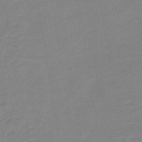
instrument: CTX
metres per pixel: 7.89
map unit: HNb
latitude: -40.4062
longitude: 50.8786
